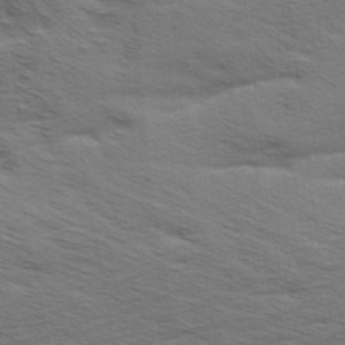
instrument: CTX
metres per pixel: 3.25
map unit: Aa
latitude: 6.4034
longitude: -137.8773
